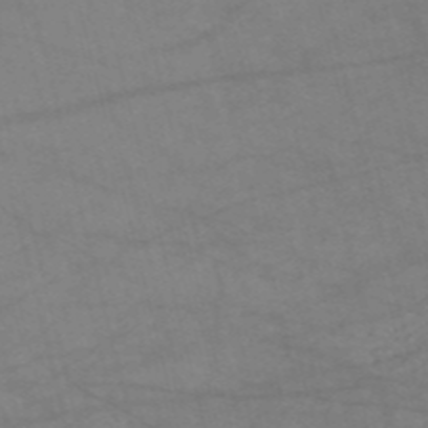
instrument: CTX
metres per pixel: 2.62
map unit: HNb
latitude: -54.3117
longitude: -49.7639
